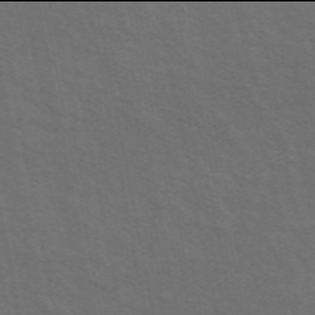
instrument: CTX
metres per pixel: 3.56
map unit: ANa
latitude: 49.9906
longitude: -75.1025
